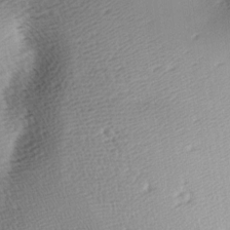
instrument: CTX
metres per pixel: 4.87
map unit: lAa
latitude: -10.1039
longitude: -124.8758
